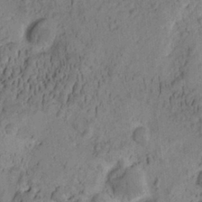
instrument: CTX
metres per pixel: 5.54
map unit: eHh
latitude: -1.4644
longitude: 16.2551
